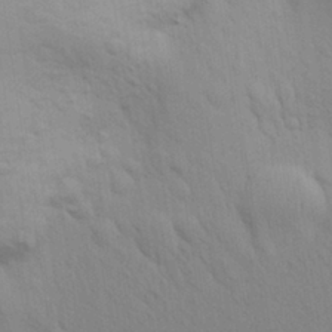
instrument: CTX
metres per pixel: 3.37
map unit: Aa
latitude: 29.4804
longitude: -147.3104
